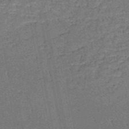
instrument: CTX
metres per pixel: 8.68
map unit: HNb
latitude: -51.5399
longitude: -49.5560
